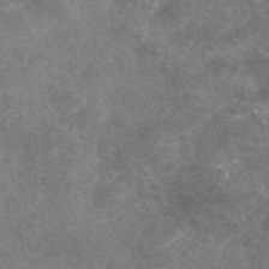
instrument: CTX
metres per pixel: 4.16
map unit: eAb
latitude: 47.0837
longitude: 125.3887
